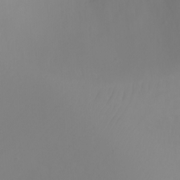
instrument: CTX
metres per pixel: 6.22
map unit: Ht
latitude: -2.4628
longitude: -62.0633
